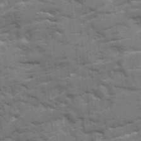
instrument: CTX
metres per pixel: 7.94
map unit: Ave
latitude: 20.2523
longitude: -129.8772
